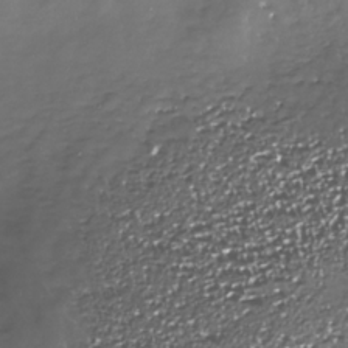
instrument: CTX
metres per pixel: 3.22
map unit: Nhe
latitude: -33.2565
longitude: -88.8002
